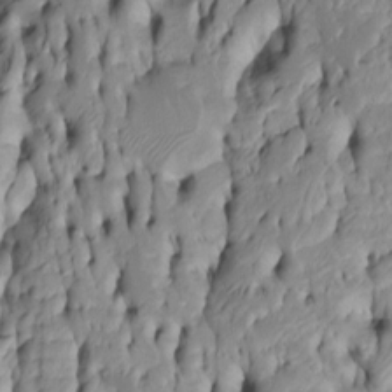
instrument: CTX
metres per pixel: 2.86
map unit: Htu
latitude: -4.9919
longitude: 152.0094
